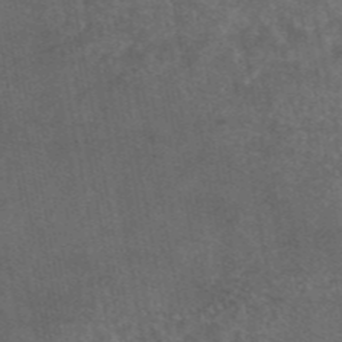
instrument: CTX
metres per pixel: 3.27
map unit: eAb
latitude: 45.8772
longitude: 116.7463
